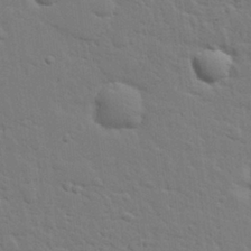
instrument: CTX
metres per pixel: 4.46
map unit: eHh
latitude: 26.0633
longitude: -81.7450
